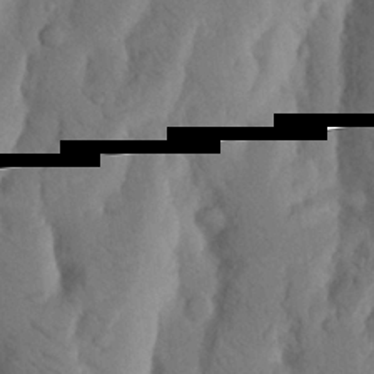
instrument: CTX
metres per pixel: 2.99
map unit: Nhu
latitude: 19.5182
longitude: -75.9717
